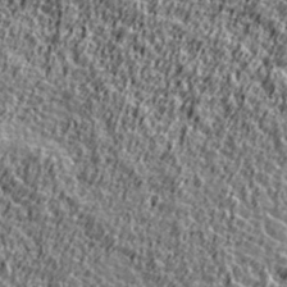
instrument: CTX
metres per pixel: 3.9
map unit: Ave
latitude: 41.8772
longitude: -112.3845
